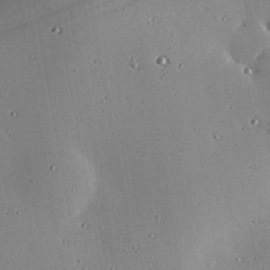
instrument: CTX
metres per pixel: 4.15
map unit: eHh
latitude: 23.9150
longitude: -90.4790
